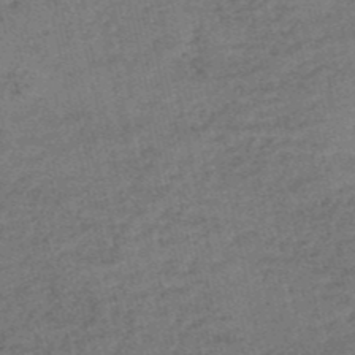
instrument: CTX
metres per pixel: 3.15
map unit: eHh
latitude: -54.5007
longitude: -89.8962
